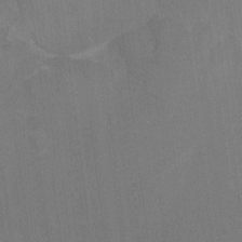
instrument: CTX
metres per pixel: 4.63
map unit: Htu
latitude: -6.4629
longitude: -68.2711
